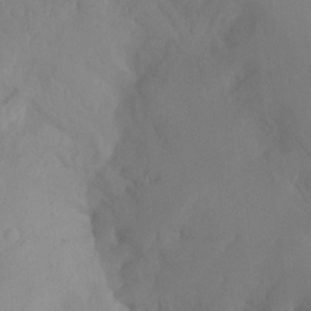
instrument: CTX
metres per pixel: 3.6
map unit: Hto
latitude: -8.2928
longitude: -47.9339
